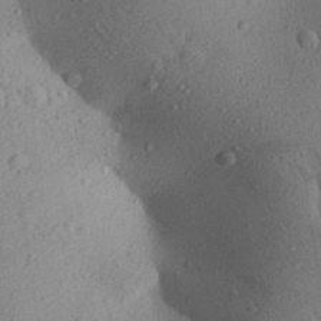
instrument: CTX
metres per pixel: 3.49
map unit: Aa
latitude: 29.3859
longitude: -147.8206
